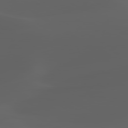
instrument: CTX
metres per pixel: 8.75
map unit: lApd
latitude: 80.0444
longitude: -92.7435
